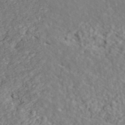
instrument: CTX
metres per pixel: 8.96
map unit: ANa
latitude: 44.8002
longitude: 21.0675
